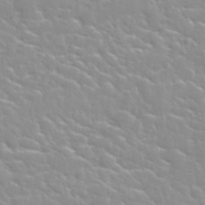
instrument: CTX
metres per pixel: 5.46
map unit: Nhu
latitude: 31.6127
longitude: -50.9513
